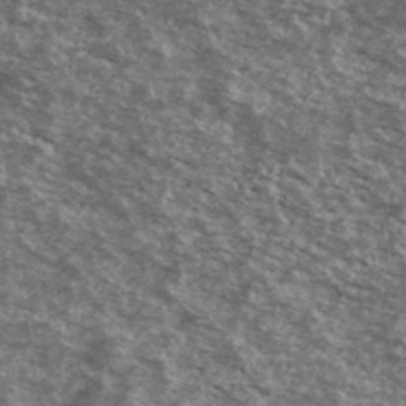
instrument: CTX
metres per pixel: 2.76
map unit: Ave
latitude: 40.5167
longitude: -108.9324
